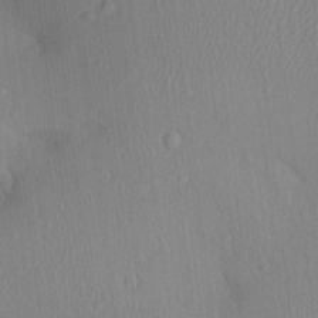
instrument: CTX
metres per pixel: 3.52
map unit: Aa
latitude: 24.8946
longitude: -136.2523
